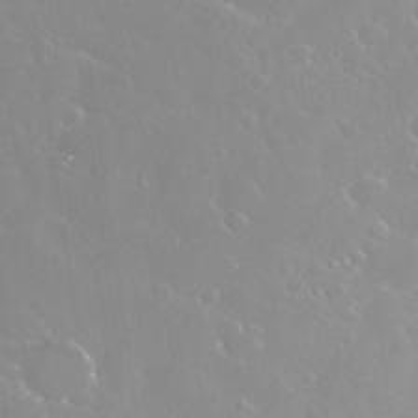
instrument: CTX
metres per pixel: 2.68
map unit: Nhu
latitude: 28.7435
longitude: -60.3467
